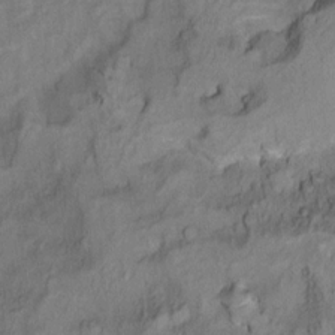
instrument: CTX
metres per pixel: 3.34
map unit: Ht
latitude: 11.0270
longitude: -33.6883
